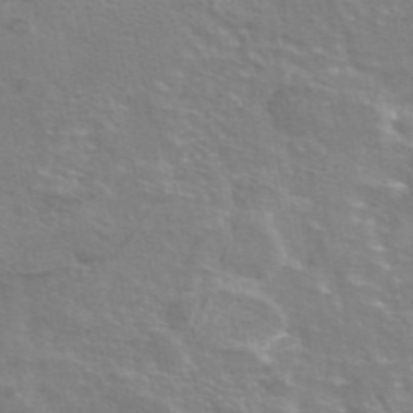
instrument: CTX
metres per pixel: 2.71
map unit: eAb
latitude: 44.9513
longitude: 106.4440
